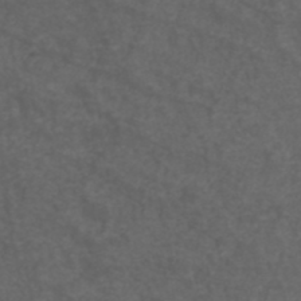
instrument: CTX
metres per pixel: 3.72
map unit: ANa
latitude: 38.9514
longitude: 23.6533
